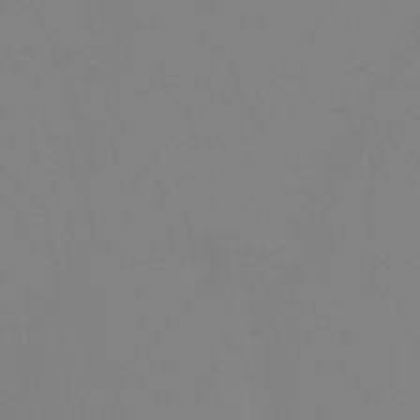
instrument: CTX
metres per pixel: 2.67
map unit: HNhu
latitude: -45.5399
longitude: 90.5007
